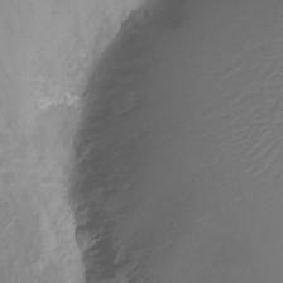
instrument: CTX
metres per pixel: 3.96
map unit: Nhu
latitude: -13.1053
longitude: -63.3293
